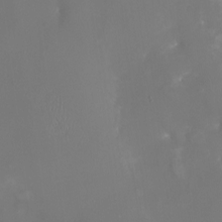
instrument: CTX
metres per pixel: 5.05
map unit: Nhu
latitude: -16.3307
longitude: -57.3481
